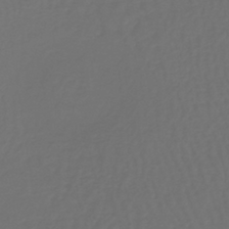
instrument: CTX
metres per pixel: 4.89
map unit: lHb
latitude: -39.6533
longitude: 63.1620
